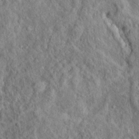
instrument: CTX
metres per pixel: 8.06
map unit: Ht
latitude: 14.1011
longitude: -39.8205
